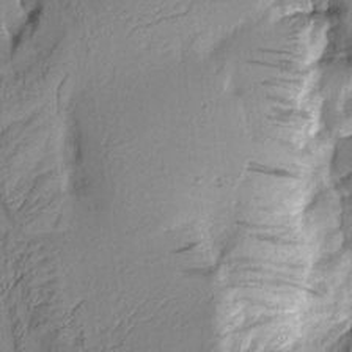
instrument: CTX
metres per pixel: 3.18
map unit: Aa
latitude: 7.7450
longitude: -128.4412
